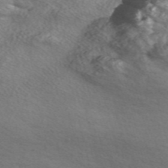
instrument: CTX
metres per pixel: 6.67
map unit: Nve
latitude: -57.0675
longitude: 59.9556
